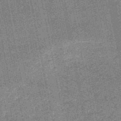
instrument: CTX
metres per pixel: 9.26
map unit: HNb
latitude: -52.5006
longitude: -42.4979
